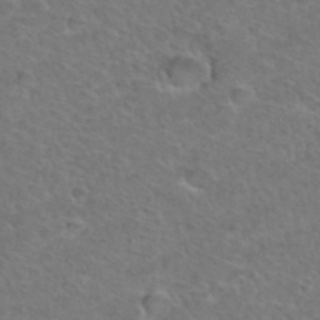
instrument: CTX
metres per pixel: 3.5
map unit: Hto
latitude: 36.5924
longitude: -47.6127
